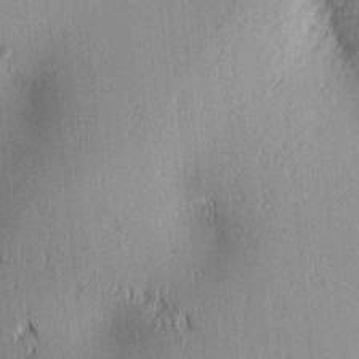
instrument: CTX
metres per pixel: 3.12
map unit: lAa
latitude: 1.7449
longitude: -116.3845
